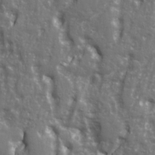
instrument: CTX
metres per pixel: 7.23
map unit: Ave
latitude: 22.5924
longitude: -133.1781
